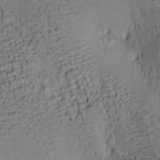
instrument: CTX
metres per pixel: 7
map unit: lAa
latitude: 7.1025
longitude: -115.0836
